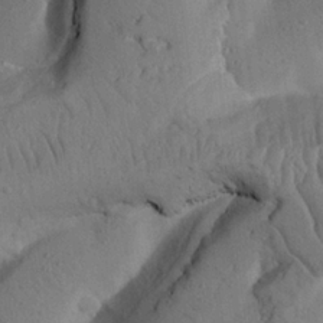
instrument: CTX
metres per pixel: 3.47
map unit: Nhu
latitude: 21.4616
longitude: -75.7828
